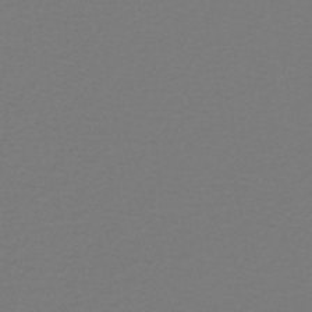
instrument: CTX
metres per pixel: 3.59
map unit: lHb
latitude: -46.1605
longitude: 72.0661
